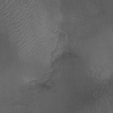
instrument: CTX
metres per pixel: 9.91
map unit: Ht
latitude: -1.8045
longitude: -17.1781
